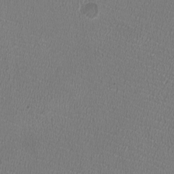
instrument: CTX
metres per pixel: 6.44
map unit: HNhu
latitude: -2.5384
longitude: -2.1955
